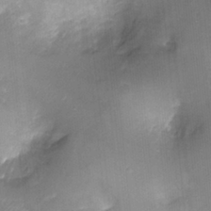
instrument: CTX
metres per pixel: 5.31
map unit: Ht
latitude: -17.5399
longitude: -44.7813
